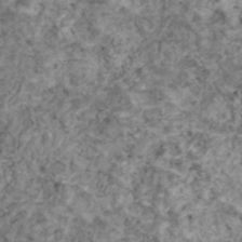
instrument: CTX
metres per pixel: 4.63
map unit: HNhu
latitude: 2.2333
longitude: 4.0283
